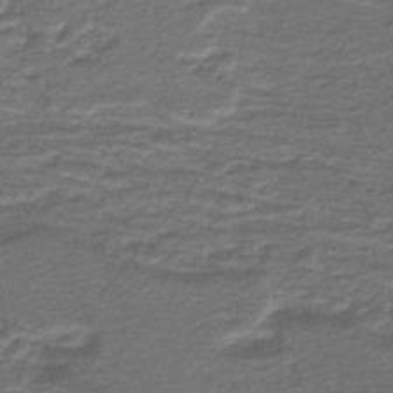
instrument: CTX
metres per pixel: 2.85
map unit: lHb
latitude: -39.3321
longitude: 55.6911
